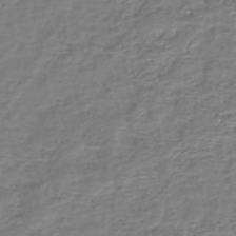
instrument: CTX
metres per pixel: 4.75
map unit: eHh
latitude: -39.5966
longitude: -28.4790
